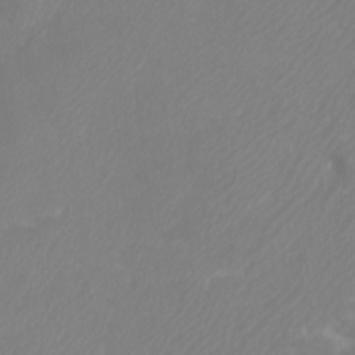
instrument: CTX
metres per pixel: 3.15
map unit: Htu
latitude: -5.8989
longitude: -73.1215
